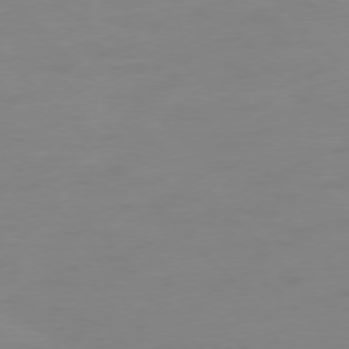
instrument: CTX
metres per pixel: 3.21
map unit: Ap
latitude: -77.2187
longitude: -68.9136
